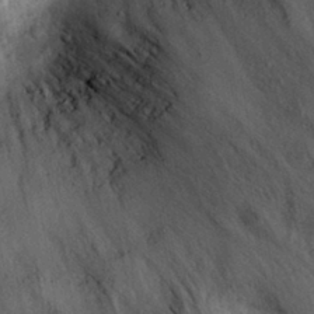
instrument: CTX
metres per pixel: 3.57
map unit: eHh
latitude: 28.9513
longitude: -74.0822
